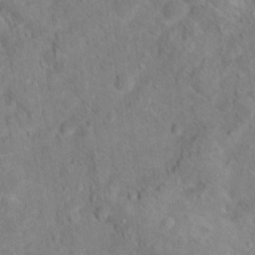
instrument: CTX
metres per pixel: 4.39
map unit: Hto
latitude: 18.2522
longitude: -38.6301
